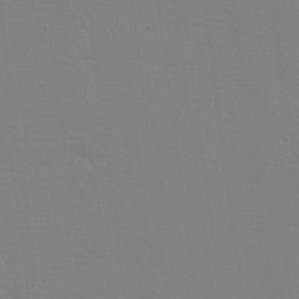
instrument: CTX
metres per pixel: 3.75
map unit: eHh
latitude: -3.7099
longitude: -85.8961
